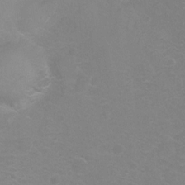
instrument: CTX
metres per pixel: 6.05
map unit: Hto
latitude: -6.7463
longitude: -37.9339
